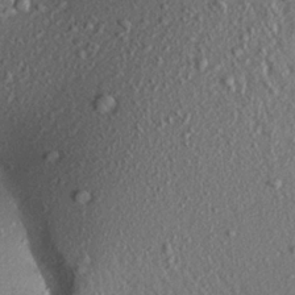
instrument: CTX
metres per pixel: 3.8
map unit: Aa
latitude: 19.1403
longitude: -147.4049
